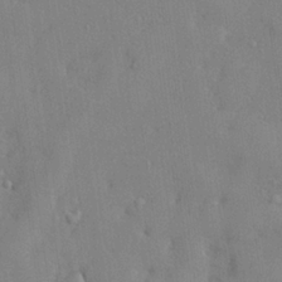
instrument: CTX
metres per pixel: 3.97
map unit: lHvf
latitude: 24.4412
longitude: 143.2187
